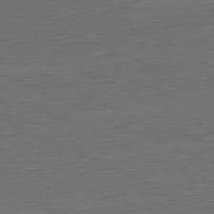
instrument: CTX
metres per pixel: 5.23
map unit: Ap
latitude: -81.4644
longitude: -68.2901
